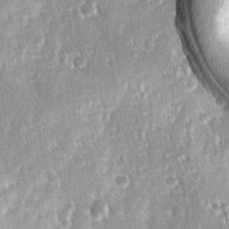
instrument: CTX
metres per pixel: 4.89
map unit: Ave
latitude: 8.7057
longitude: -104.5735
